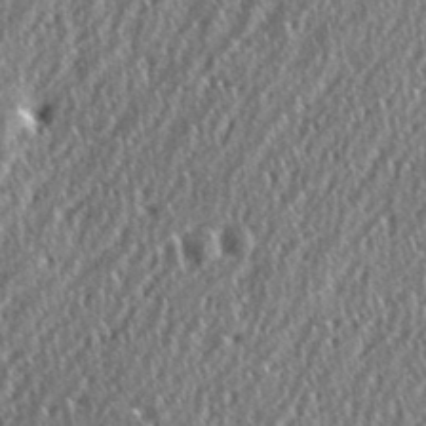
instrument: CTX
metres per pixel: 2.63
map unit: eHh
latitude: 35.8583
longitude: -132.3278
